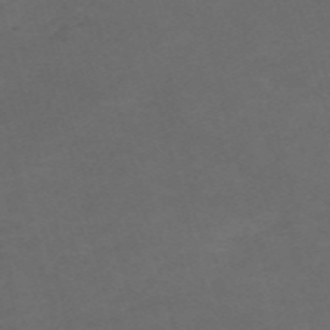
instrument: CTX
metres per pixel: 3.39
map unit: Nve
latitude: -58.5951
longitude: 59.4832
